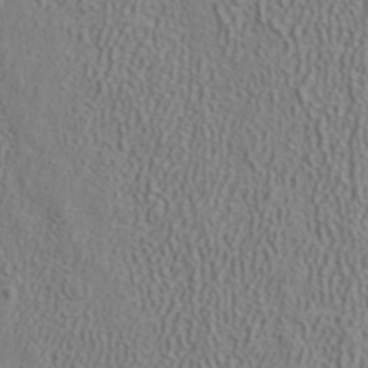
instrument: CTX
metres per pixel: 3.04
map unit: ANa
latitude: 38.1767
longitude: 23.1053
